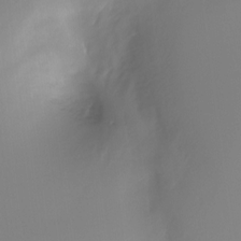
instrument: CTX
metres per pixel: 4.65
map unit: Ht
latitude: -12.6708
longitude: -49.6127
